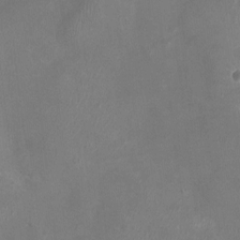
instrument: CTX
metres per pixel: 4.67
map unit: Ht
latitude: -2.1038
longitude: -19.9528
